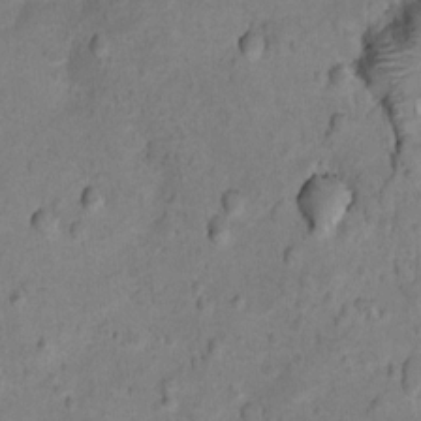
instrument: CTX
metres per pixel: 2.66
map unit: Ht
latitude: 10.3845
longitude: -33.2348
